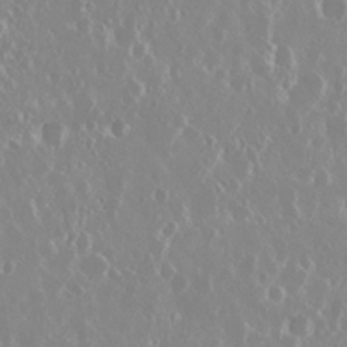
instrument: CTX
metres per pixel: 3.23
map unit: Nhu
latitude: 29.3859
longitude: -61.4804
